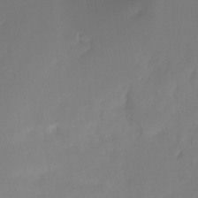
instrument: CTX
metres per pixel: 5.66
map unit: Ht
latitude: -15.9178
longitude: -49.1592
